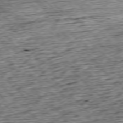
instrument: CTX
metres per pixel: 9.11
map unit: Hpe
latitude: -77.5588
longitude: 13.8989
